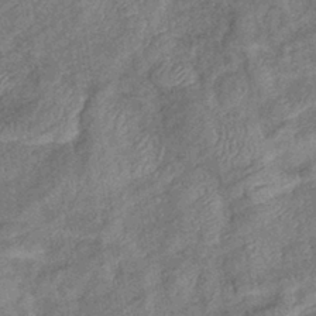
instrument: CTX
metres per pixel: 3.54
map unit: eHb
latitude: -38.7085
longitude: 77.7100
